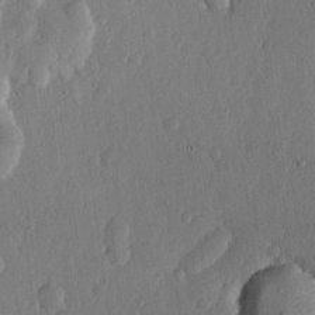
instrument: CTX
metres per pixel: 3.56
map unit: lHvf
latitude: 19.9528
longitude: -115.5371
